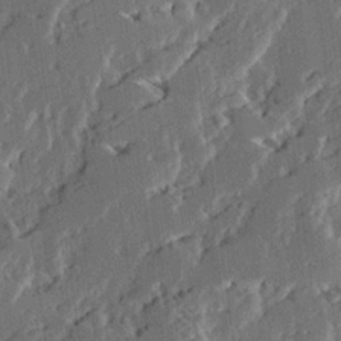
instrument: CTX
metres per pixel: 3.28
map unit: Ave
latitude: 15.0270
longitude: -137.5182
